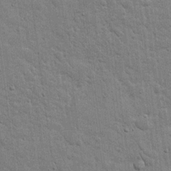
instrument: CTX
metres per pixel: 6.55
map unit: eHh
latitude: 20.2145
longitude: -63.1026
